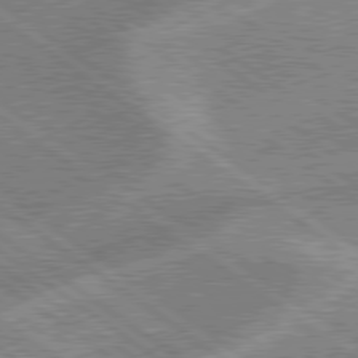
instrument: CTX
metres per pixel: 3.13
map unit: lApd
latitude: 79.0459
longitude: -169.5749
